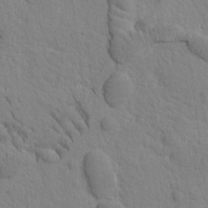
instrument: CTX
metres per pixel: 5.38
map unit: Htu
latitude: -2.1038
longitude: 172.4629
